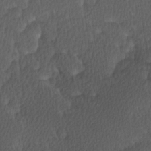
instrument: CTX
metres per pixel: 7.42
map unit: Ave
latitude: 8.8002
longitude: -106.7435
